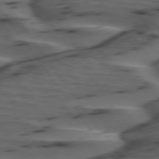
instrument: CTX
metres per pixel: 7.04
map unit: lApd
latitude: 75.2915
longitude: -70.4979
